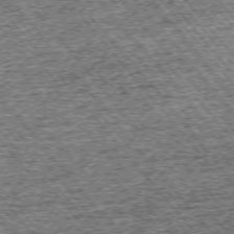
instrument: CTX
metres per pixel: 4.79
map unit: Ap
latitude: -75.2754
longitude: -91.2537
